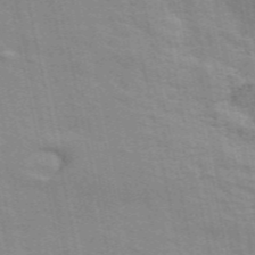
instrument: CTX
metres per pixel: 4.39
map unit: ANa
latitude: 49.5938
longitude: -79.1403
